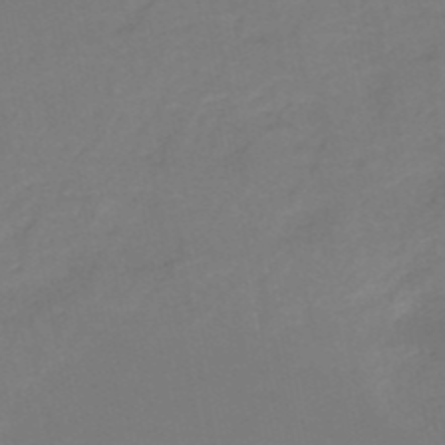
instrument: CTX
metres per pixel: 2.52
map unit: HNb
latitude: -50.2739
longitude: -50.4979
